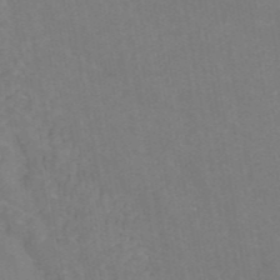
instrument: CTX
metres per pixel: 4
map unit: ANa
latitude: 43.2159
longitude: 17.0487
